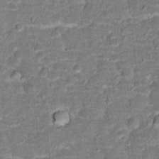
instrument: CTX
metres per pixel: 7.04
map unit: Hto
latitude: 15.6316
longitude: -38.7624
